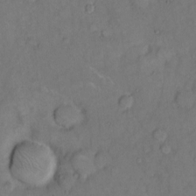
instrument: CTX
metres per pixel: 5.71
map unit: Hto
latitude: 10.6113
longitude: -62.0633
